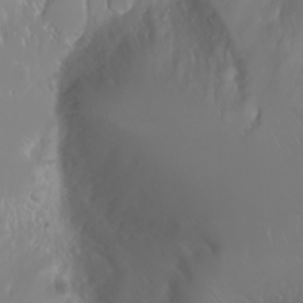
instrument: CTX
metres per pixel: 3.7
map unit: Nhu
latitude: -6.7841
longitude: -89.3860
